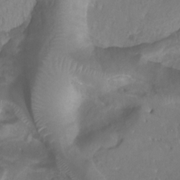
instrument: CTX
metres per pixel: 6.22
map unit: Htu
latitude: 3.9528
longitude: -21.3104
